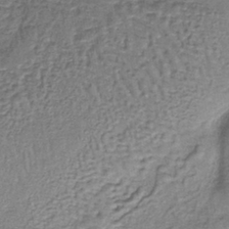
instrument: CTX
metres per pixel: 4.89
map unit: lHb
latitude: -38.7841
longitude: 61.5210
